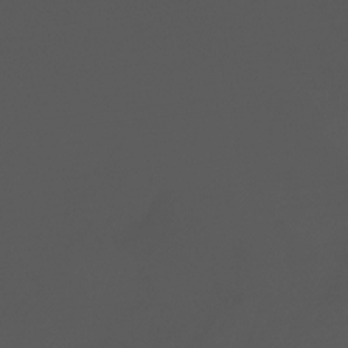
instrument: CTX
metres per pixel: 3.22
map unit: Ht
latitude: -15.9367
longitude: -43.6883
